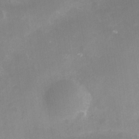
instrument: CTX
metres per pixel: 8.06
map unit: Nhe
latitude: -37.6721
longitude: -112.6301
